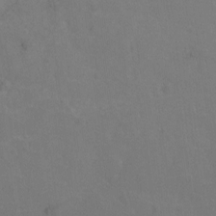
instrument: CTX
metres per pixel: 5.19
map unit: Nhu
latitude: -17.0487
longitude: -50.0822
